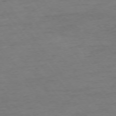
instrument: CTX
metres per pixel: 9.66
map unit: Ap
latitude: -74.9542
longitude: -84.8947
